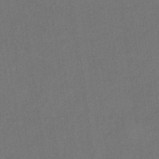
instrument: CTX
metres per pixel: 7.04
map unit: HNb
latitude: -33.4455
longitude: 54.2740
